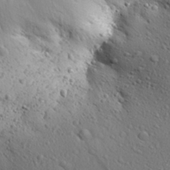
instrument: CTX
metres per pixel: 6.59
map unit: Aa
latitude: 27.8395
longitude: -142.5357
